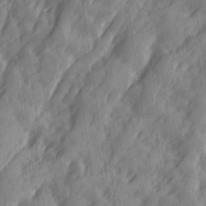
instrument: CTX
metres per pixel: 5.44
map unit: Ave
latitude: 19.4237
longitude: -131.9717
